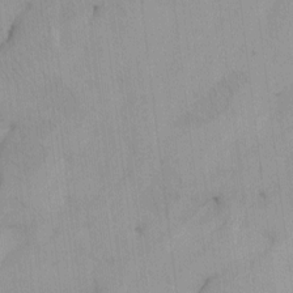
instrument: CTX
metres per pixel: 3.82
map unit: Htu
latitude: -7.6344
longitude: -67.6505
